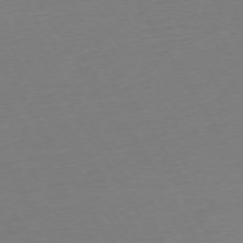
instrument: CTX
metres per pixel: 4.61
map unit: Ap
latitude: -74.5574
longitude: -68.5924
